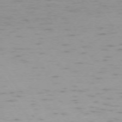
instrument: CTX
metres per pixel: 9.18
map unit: Ap
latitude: -74.3685
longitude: -79.7639
